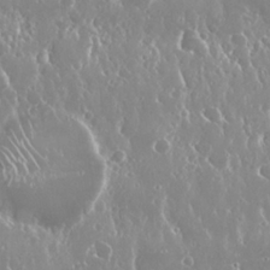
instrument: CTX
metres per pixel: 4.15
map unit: Nhu
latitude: 24.9702
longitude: -60.2900
